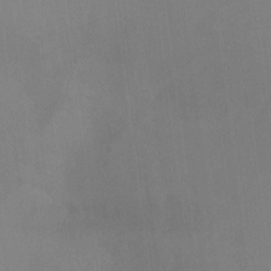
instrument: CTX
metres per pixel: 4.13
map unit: Hto
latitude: -13.1998
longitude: -40.1955
